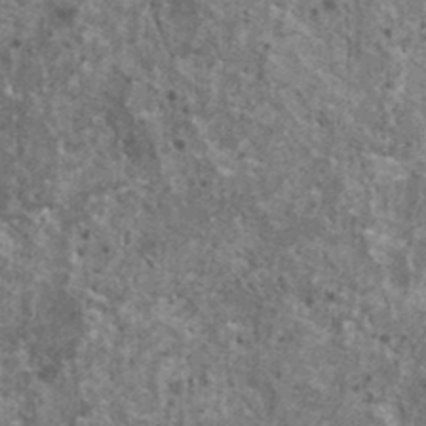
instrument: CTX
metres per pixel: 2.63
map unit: HNhu
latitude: 2.7813
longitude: 4.8975
